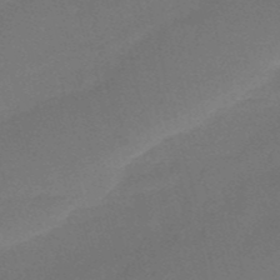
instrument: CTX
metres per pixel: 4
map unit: HNb
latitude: -50.4818
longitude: -41.6127
